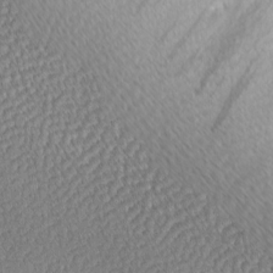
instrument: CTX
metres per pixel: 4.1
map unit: Hve
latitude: 3.1970
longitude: -121.2726
